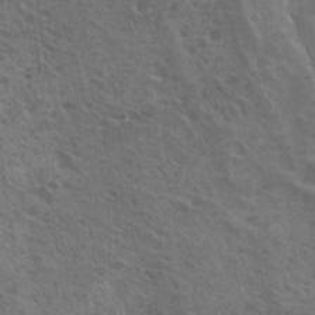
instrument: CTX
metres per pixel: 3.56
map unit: Nhu
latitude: 21.6694
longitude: -30.7813
